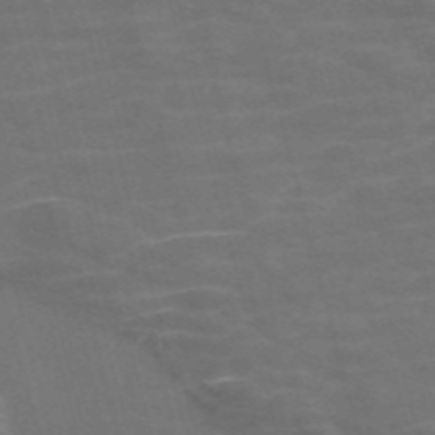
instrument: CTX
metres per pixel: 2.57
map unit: Nve
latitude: -58.0849
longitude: 65.5966
